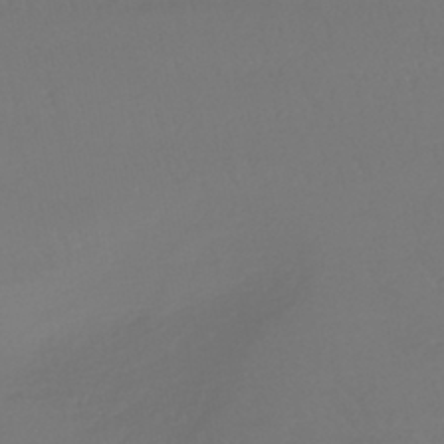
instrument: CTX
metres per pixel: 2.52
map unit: lHb
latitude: -41.3509
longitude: 68.1794
